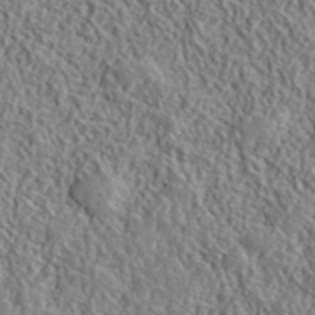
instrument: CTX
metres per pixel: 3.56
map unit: ANa
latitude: 41.4615
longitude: -86.5168
